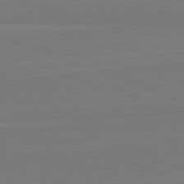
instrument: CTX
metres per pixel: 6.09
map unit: lApd
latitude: 82.1955
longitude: 164.2173
